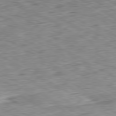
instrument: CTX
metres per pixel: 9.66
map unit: Ap
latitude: -80.5385
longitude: -81.5371
